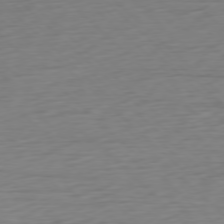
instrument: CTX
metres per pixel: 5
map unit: Ap
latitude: -77.6533
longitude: -77.9528
